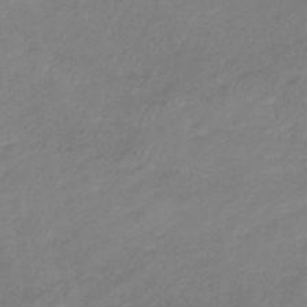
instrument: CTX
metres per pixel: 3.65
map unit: lHb
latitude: -37.8800
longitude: 73.3887
